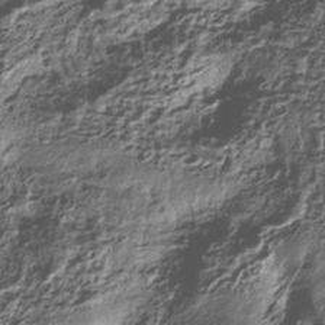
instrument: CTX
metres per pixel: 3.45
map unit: HNhu
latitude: -40.1606
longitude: 107.6911
